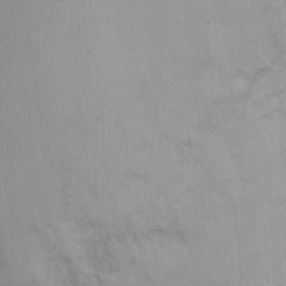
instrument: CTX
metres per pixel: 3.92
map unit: Ht
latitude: 3.1781
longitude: -27.7450
